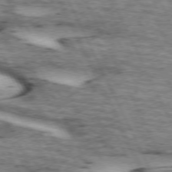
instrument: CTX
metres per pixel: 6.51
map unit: lApd
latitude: 72.7813
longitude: -54.8569
